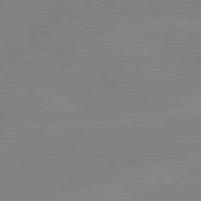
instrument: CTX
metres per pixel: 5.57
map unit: lApd
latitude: 80.2145
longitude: -126.2334
